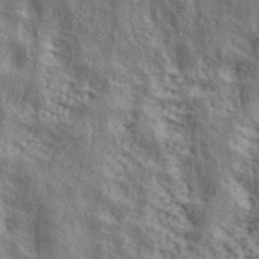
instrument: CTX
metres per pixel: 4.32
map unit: ANa
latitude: 42.3278
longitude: 49.6911
